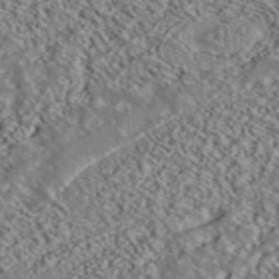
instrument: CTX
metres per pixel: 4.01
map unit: ANa
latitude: 40.3278
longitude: 30.0661
